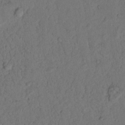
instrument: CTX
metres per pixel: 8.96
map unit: Nhu
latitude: 21.0837
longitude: -75.5938
